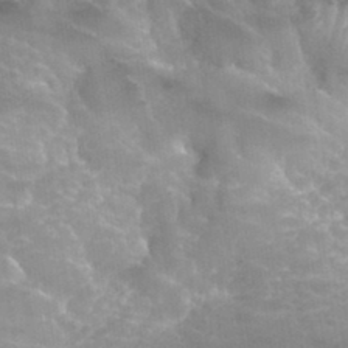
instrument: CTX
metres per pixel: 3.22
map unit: Hto
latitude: 33.9150
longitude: -47.5938
